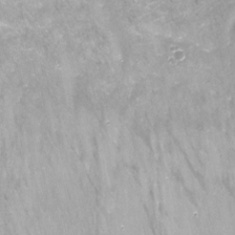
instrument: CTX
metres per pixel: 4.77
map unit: Nhu
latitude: -17.1431
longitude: -48.5546
